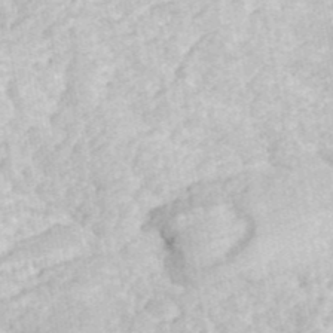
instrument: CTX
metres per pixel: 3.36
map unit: ANa
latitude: 44.5357
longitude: 46.1605
